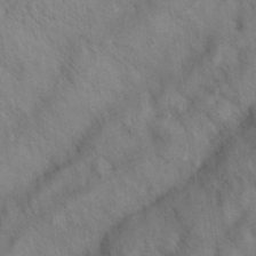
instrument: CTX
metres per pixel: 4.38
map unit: Nhu
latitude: 26.7246
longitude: -69.2537
